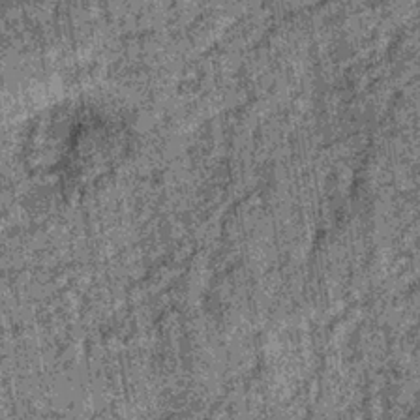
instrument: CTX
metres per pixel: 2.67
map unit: lHb
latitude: -36.3117
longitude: 67.0676
